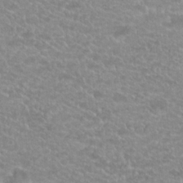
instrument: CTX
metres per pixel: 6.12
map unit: Hto
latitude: 20.0822
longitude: -37.2537
